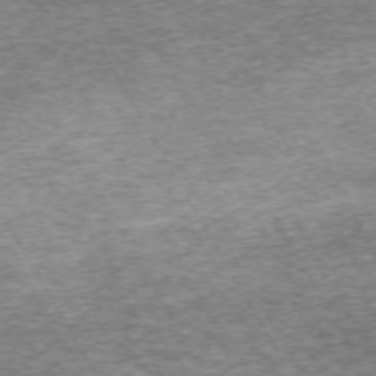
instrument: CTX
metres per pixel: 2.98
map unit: Hpe
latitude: -71.4077
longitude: 13.5210
